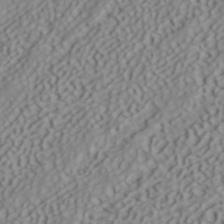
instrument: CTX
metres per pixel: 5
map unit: ANa
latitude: 40.7246
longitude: 53.1998
